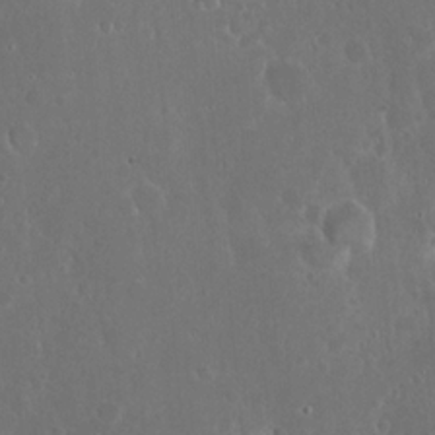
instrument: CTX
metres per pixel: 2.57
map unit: eHh
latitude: 22.1956
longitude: -58.1956
